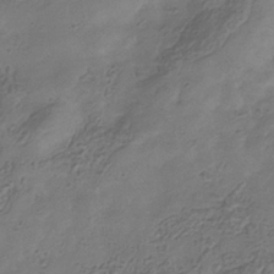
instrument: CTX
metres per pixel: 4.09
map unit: Hve
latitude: -35.3321
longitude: 89.3320
